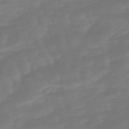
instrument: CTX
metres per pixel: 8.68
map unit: eHb
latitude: -49.5022
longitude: 76.8975
